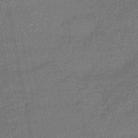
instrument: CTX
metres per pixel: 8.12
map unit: eHb
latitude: -45.4265
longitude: 87.1809
